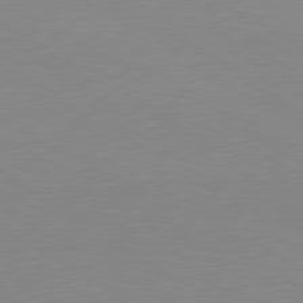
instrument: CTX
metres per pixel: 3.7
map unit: lApd
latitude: 80.0633
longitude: -127.1025
